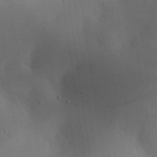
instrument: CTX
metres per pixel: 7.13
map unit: Aa
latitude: 28.9513
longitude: -145.3670
